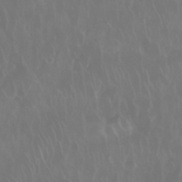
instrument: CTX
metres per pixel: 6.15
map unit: Nhu
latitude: 28.6301
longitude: -62.8758
